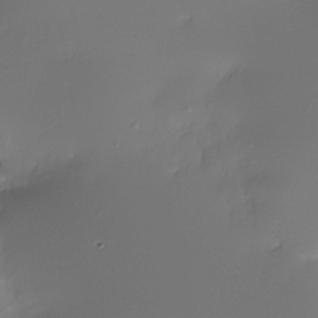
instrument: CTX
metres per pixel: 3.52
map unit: Nhe
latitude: -33.5777
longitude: -116.3845
